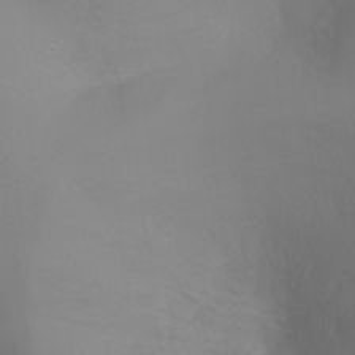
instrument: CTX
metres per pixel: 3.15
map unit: Ht
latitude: -6.7085
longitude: -32.3467
